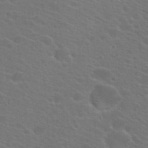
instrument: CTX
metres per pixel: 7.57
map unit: Hto
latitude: 23.5371
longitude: -36.5924
